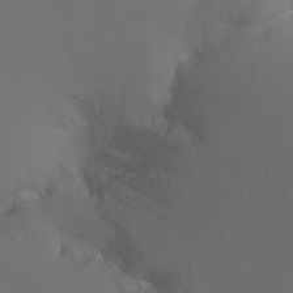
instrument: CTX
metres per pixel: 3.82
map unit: Ht
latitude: -9.7289
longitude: -37.4238
